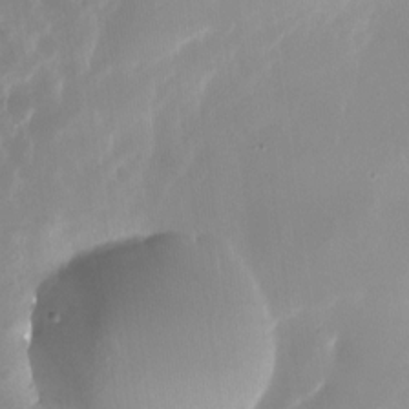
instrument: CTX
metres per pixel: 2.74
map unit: Nhu
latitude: -27.7855
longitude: -71.6505
